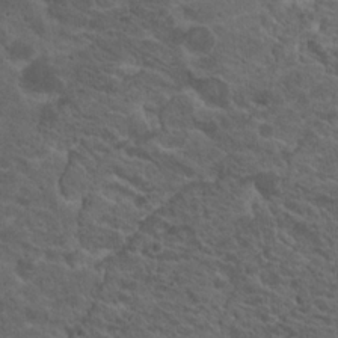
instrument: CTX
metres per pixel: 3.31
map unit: Hto
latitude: 19.3481
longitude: -34.6112
